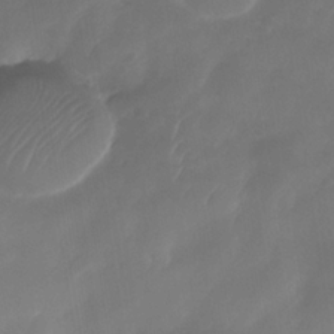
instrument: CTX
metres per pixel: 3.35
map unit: Nhe
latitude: -34.8975
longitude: -145.6127
